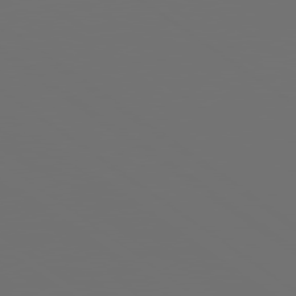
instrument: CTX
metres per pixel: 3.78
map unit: lApd
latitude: 79.7261
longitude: 165.0676
